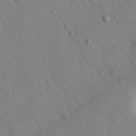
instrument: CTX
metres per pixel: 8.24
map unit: Nhu
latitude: 23.1781
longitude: -75.2915
